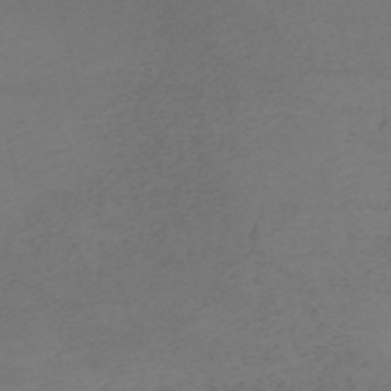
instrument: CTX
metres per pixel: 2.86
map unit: HNb
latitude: -55.5777
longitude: -46.5168
